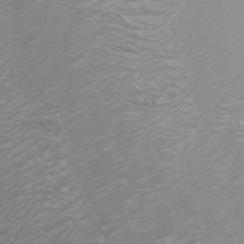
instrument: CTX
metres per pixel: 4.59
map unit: Nhu
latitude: -5.0486
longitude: -73.0081
